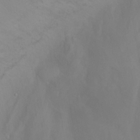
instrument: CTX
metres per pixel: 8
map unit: Ht
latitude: -10.2362
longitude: -46.0633
